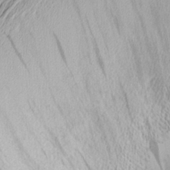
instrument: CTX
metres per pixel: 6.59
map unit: Nhu
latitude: -4.1039
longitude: -151.3292
